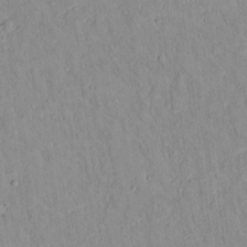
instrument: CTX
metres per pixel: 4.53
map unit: lAvf
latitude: 8.5735
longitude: 168.1605
